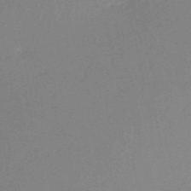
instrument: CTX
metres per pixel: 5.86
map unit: HNb
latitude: -53.2376
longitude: -49.4804
